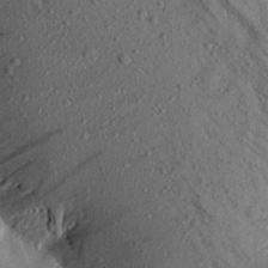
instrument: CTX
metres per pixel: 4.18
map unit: Aa
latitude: 17.0270
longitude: -147.0648
